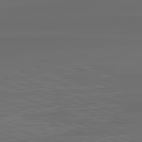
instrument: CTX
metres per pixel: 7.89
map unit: lApd
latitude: 82.7624
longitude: 175.6721
